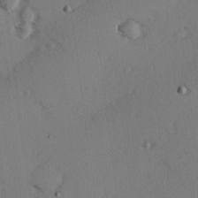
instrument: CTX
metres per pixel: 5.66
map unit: Hve
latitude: 14.4034
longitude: -90.3089
